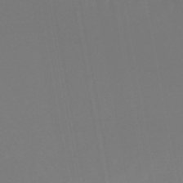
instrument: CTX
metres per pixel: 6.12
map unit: lHb
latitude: -46.0283
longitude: 66.3117
